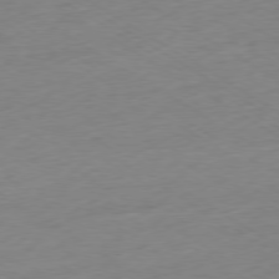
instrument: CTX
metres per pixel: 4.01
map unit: Ap
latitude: -78.6329
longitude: -57.8772
